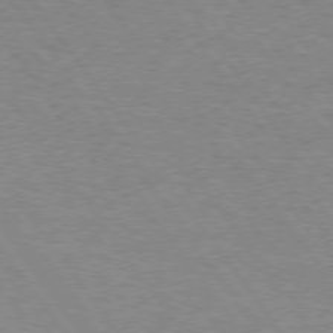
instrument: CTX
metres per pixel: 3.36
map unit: Hpe
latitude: 74.9136
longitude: -150.5168
